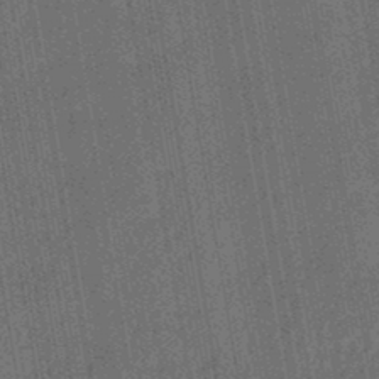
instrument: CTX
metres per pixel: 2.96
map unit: eHb
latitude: -46.3495
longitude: 85.4076
